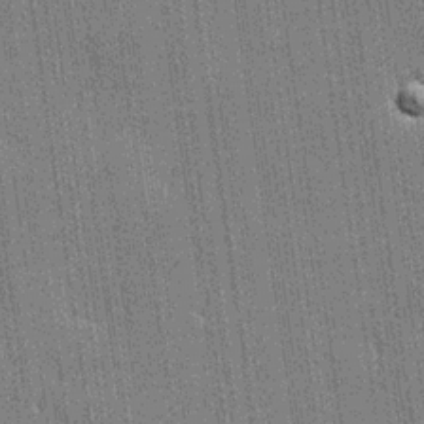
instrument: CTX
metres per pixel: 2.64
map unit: lHvf
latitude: 19.2726
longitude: 142.5384
